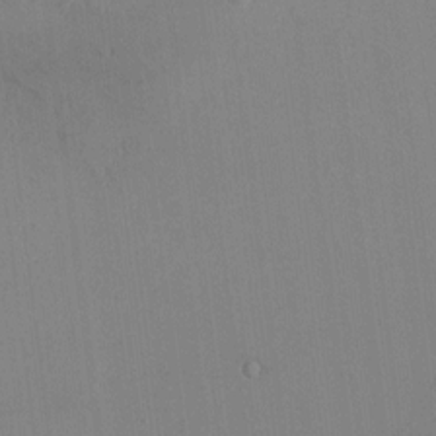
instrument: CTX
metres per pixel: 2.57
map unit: HNhu
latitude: 5.1025
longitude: 7.2754
